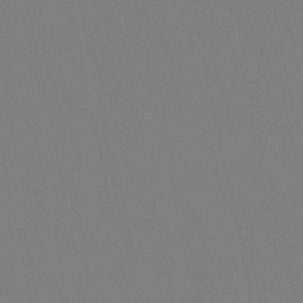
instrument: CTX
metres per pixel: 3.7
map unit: eHb
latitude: -50.3117
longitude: 75.4455
